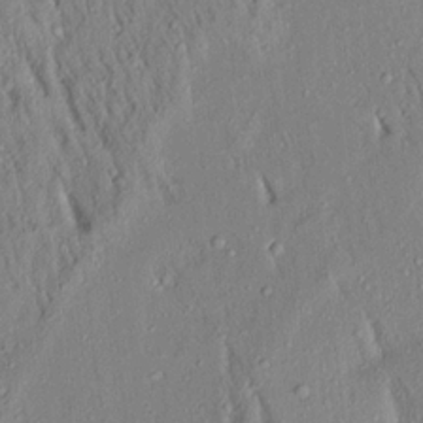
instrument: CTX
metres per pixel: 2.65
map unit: Aa
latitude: 18.4979
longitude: -148.6113
